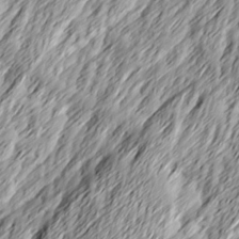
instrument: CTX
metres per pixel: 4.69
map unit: Ave
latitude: 15.3860
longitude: -136.6113
